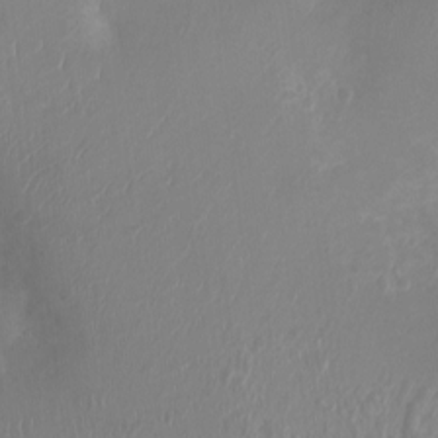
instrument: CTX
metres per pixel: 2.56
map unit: Ht
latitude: -3.4076
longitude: -16.5735
